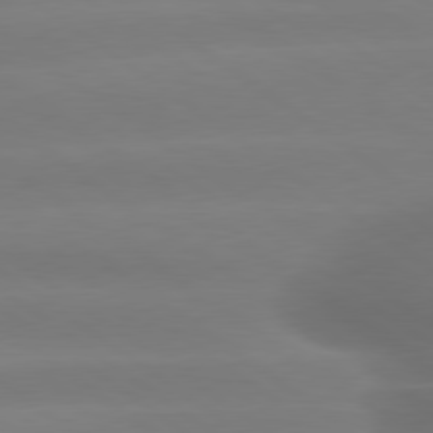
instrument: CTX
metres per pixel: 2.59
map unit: lApd
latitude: 79.4805
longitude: -133.9906
